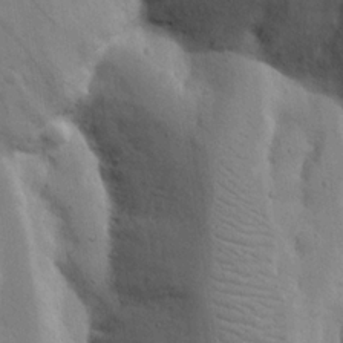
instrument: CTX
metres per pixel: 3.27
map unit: Nhu
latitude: 19.3103
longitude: -73.8395
